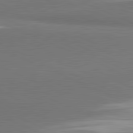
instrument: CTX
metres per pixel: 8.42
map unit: lApd
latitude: 81.4237
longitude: 163.3509
